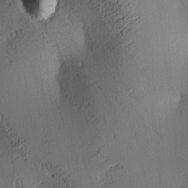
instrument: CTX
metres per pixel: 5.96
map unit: lAa
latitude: 4.3278
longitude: -114.9135
